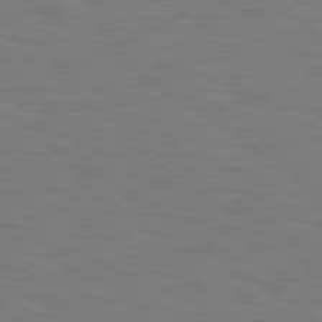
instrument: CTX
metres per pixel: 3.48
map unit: Hpe
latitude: 78.5357
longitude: 174.5006
